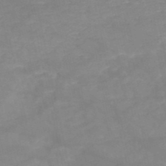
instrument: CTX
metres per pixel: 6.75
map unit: HNb
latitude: -49.9745
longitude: -39.3482
